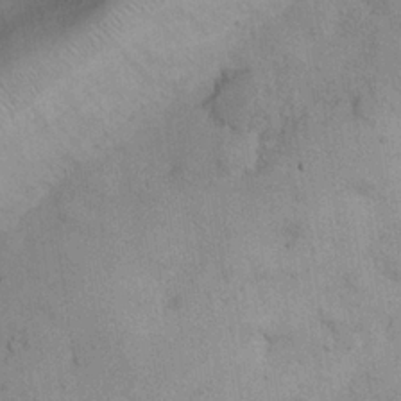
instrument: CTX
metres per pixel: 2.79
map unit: Nhu
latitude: 26.5546
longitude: -68.8569
